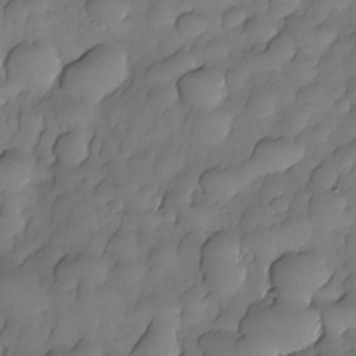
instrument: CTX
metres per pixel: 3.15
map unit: Nhe
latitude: -30.0094
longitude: -139.6505
